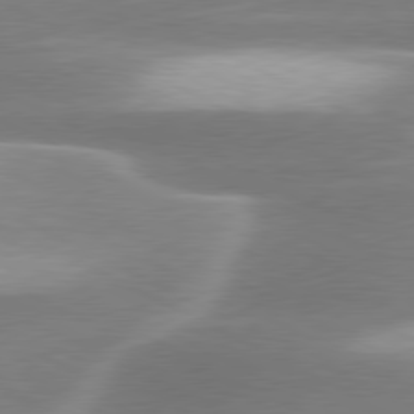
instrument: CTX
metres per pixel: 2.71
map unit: lApd
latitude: 79.9150
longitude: -116.1389
